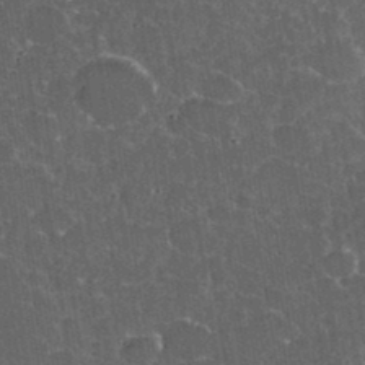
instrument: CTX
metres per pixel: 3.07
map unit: eHh
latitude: 36.7624
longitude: -61.9906
